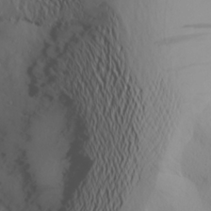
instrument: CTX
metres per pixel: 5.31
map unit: Aa
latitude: 20.5546
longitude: -145.7638
